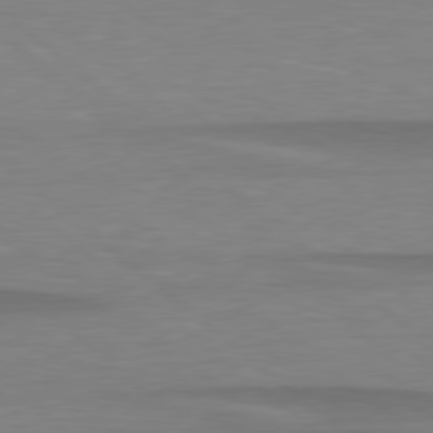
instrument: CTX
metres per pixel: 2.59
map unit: lApd
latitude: 79.0270
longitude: -88.5357
